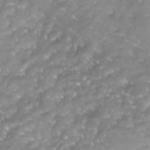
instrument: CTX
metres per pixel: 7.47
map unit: Nhu
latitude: 24.9324
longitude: -53.6694
